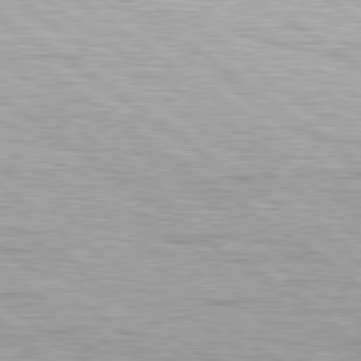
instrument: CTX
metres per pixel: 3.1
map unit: Hpe
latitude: 79.2537
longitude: -154.7246
